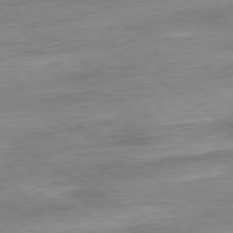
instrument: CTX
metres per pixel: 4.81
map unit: Hpe
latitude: -79.1998
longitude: -16.0255
